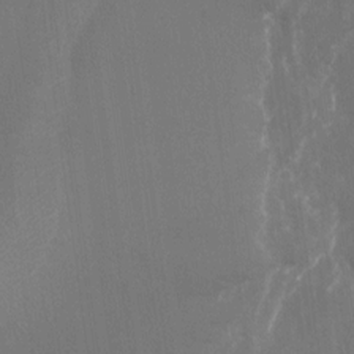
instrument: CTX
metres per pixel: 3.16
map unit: Nhu
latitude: -23.2187
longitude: -72.8758
